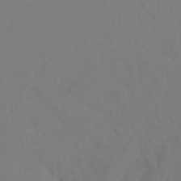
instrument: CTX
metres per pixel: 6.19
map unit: Ht
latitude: 1.8394
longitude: -34.3656
